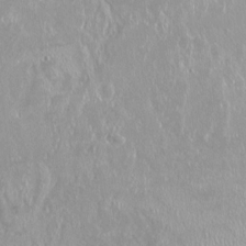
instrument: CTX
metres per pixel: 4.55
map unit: Ht
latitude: -14.7464
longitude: -44.3089
